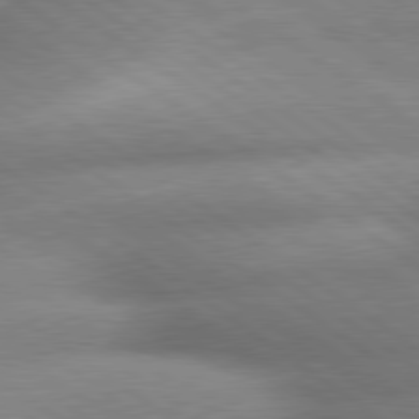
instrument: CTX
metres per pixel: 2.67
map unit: lApd
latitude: 79.8584
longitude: -168.1011
